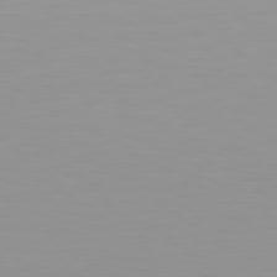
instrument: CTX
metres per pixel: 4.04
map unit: Hpe
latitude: 78.1767
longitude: -145.6694
